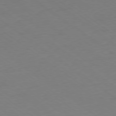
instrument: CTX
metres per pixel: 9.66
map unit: Ap
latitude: -78.9541
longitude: -95.1214
